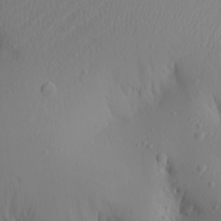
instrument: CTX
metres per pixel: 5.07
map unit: Aa
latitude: 21.0648
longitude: -145.8583
